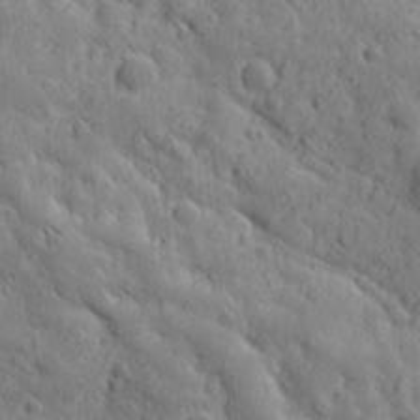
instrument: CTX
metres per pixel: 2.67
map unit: Ave
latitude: 12.3656
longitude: -105.1215
